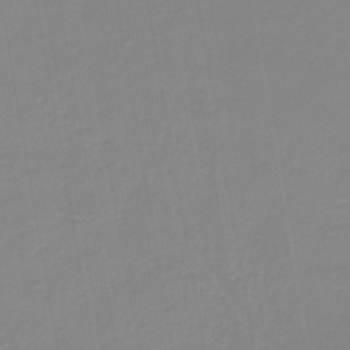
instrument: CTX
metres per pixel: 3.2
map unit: lHb
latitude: -44.6330
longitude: 55.2754
